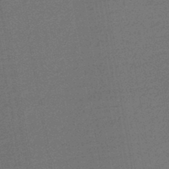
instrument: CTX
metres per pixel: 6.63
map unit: lHb
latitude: -44.9164
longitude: 65.0109
